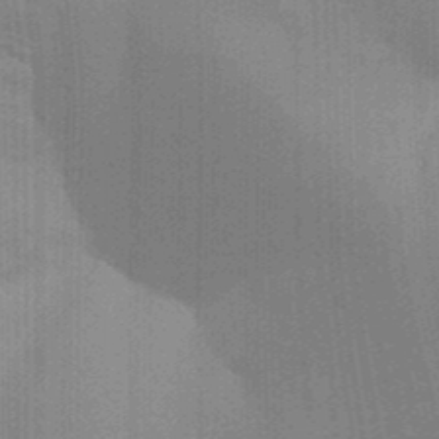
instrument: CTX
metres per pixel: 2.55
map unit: Aa
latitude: 32.4979
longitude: -143.0836
